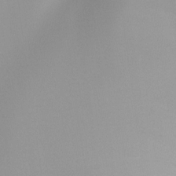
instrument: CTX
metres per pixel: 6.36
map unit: Ht
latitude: -14.9542
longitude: -50.8569
